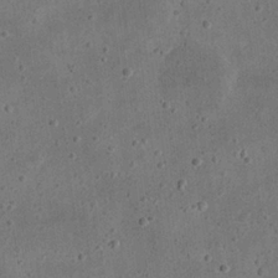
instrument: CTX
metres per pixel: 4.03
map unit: eHh
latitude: 23.1781
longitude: -68.6491
